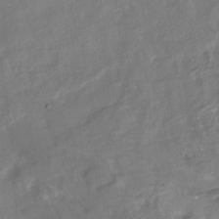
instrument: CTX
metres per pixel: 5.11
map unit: Nhu
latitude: -26.4440
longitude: -57.0647
